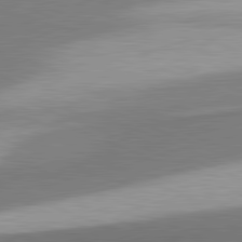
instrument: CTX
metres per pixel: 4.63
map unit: lApd
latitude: 81.5371
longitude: 164.8030
